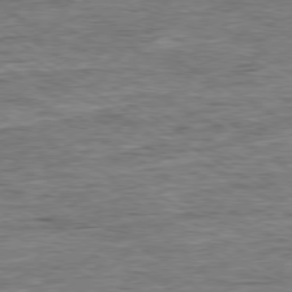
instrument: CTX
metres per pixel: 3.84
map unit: Ap
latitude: -79.5021
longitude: -84.1200
